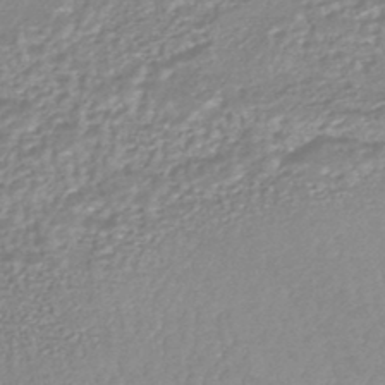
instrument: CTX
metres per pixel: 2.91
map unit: HNhu
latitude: -47.1431
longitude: 96.9353
